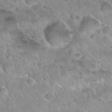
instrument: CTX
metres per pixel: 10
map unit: Nhu
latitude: 30.0633
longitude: -53.8772
